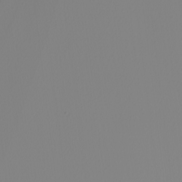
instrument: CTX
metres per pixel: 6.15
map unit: Nhu
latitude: -4.6896
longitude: -94.4790
